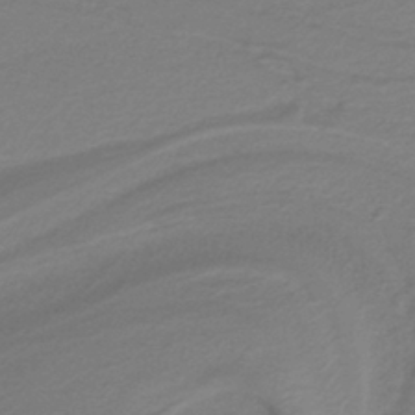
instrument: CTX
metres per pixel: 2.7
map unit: lHb
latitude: -39.1431
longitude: 55.3321
